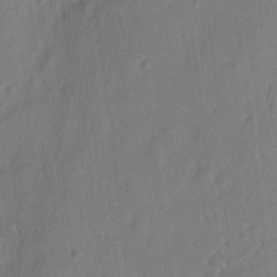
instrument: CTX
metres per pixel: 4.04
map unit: eHh
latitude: 4.2711
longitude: -77.0836
